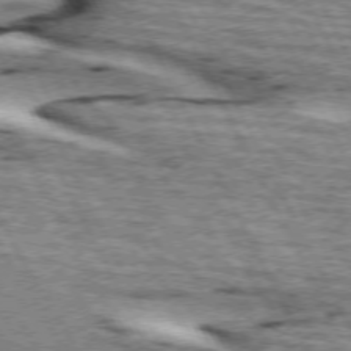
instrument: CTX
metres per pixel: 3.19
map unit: lApd
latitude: 72.8947
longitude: -55.2348
